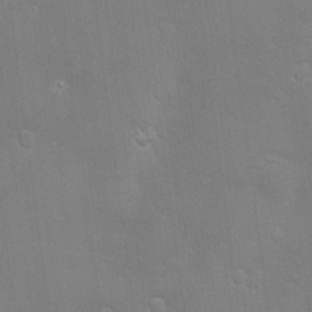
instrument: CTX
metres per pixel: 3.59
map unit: Hve
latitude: -10.9920
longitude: 174.2739
